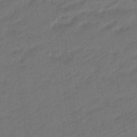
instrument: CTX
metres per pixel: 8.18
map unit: eHb
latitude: -47.2565
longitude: 87.4454
